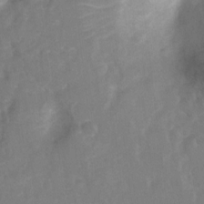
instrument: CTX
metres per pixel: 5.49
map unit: Ht
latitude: 6.1389
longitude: -30.5924
